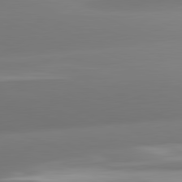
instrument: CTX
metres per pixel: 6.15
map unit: lApd
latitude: 81.6694
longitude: -162.1578
